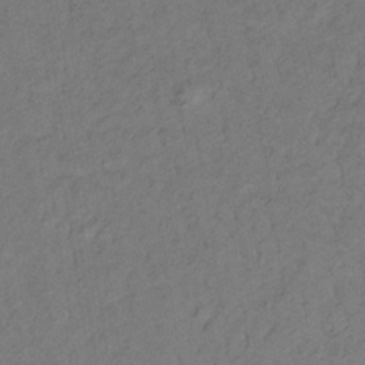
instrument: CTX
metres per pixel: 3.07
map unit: lHb
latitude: -32.8219
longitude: 65.0865
